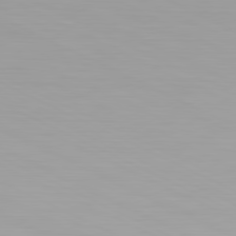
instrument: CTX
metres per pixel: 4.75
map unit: Hpe
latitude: -81.3699
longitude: 19.0864
